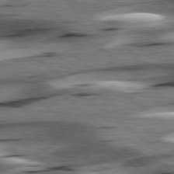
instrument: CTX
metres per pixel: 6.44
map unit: lApd
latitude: 78.7058
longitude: -52.8002
